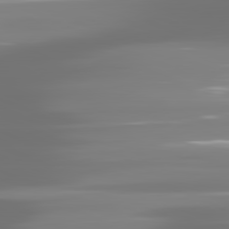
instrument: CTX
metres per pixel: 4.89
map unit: lApd
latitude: 81.4615
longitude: -137.6127
